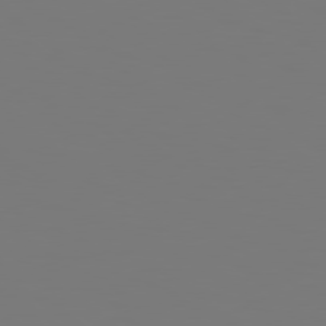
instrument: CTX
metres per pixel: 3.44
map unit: Hpe
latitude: 78.7435
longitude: -163.6505
